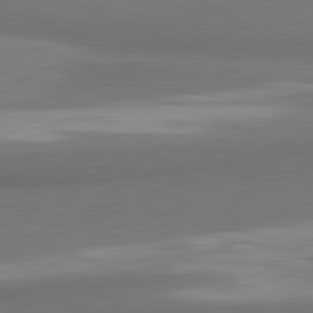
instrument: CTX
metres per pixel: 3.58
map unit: lApd
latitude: 81.4993
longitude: 170.8597
